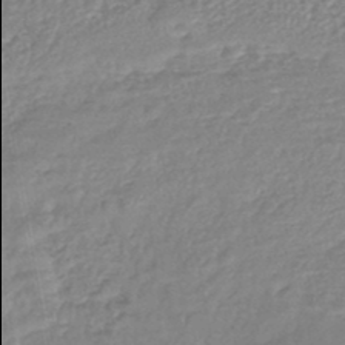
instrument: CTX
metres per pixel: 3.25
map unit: lHb
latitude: -45.3321
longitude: 78.0094
